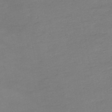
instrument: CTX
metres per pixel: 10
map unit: HNb
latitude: -45.3510
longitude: -35.6505
